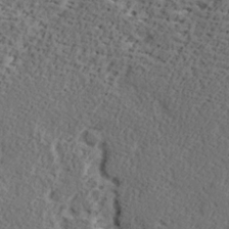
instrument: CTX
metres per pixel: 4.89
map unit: Ave
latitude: 16.9514
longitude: -138.2145
